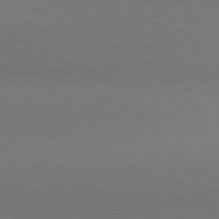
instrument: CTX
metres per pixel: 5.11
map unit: lApd
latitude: 81.1025
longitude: 154.8219
